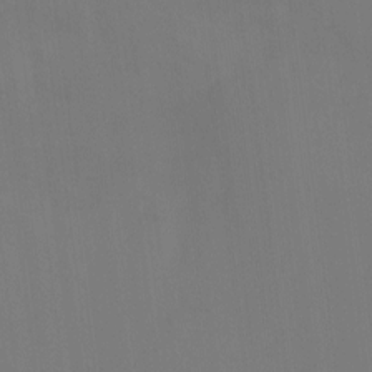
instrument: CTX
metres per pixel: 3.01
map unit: Ht
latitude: -15.3132
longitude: -42.2334
